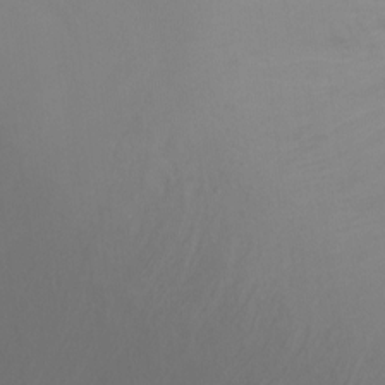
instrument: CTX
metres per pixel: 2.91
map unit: Ht
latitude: -14.5763
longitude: -43.0836
